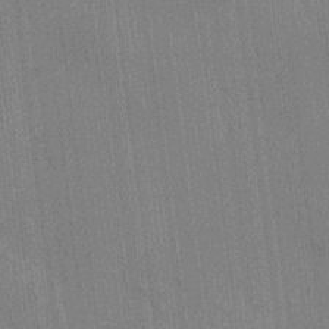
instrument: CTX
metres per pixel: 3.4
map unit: HNhu
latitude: 8.1956
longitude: 15.5777
